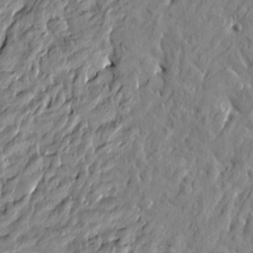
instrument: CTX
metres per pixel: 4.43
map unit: Htu
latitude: -5.4643
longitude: 178.1605
